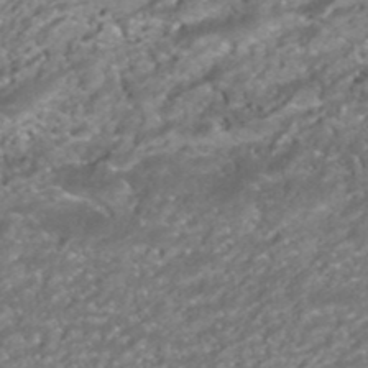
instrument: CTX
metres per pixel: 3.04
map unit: HNhu
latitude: -42.1416
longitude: 102.8786
